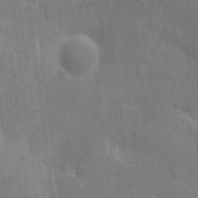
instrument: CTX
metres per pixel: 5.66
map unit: eHh
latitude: 7.3482
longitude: -72.5546
